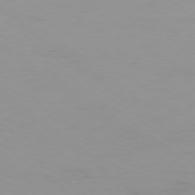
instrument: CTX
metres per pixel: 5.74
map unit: Ap
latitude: -77.8233
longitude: -94.4034
